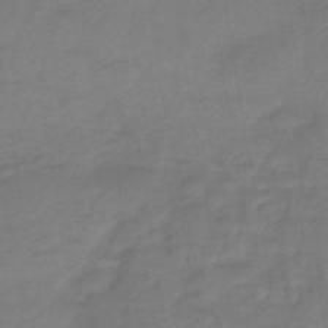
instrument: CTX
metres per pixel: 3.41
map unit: HNb
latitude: -47.6344
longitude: -38.8191
